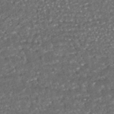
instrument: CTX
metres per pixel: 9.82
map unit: HNhu
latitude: -46.2361
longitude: 104.8786
